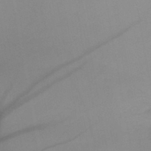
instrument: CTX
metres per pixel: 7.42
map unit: HNb
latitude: -45.9745
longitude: -40.9891
